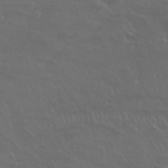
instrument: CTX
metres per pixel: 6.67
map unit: Nhu
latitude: 30.0822
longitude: -50.8002
